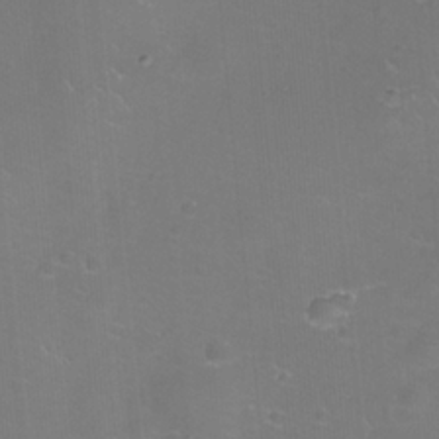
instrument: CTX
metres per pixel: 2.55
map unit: eHh
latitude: -11.7289
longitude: -60.8380
